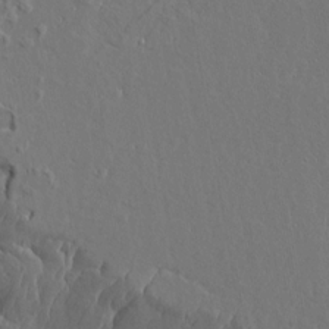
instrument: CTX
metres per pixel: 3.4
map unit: Aa
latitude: 9.1214
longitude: -132.3278
